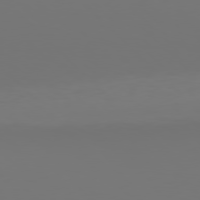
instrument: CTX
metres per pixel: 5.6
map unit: Hpe
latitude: 77.5749
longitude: -135.5749
